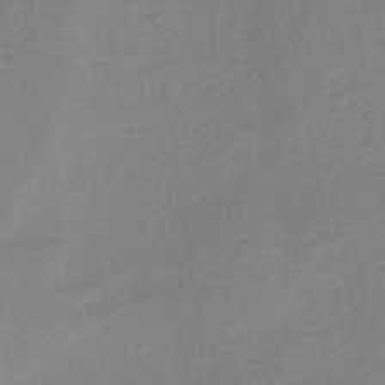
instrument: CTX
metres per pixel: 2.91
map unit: HNb
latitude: -41.4643
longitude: 51.1620
